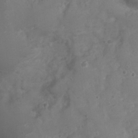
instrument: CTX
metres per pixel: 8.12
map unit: Nhu
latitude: 5.2915
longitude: -17.4237
